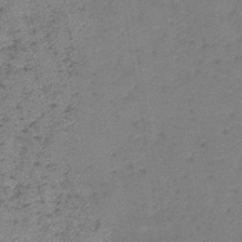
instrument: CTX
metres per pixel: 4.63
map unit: lHb
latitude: -42.0661
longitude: 79.5021
